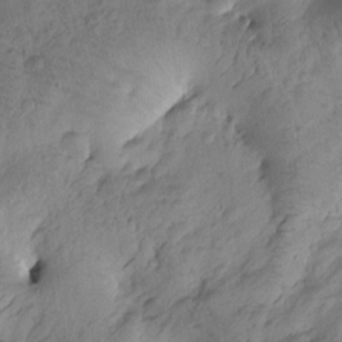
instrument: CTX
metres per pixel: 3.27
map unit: Htu
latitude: -0.2551
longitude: 174.7274
